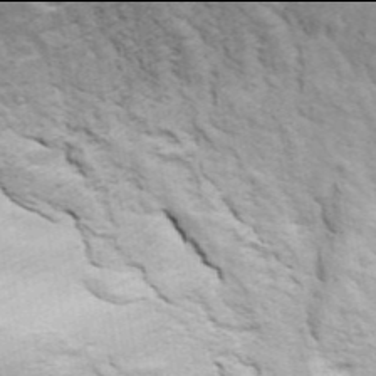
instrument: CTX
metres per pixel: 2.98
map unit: ANa
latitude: 45.9906
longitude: -84.3656
